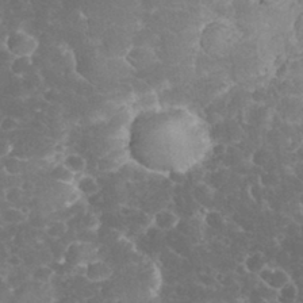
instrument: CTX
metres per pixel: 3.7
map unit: eHh
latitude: 33.0836
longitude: -63.6505
